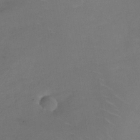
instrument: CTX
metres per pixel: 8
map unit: Nhe
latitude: -34.3684
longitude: -87.7638
